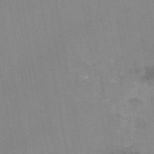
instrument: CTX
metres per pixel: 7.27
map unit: eAb
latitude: 49.4237
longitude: 105.3887
